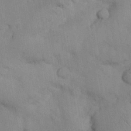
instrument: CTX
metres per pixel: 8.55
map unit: Nhu
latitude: 25.8772
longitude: -72.1767
